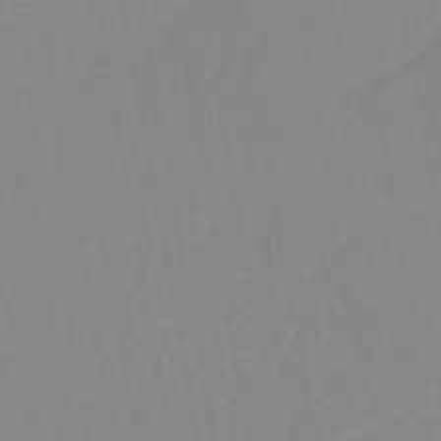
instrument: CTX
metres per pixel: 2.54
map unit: HNhu
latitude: -46.6329
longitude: 93.4076
